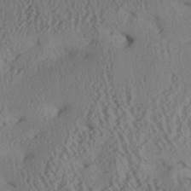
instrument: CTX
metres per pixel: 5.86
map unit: Aa
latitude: 25.9339
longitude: -134.2144
